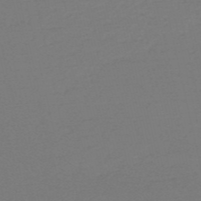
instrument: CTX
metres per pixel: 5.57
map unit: HNb
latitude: -54.7652
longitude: -40.8002
